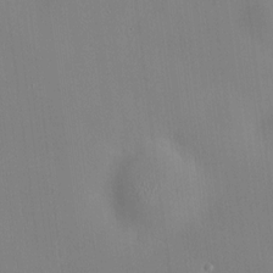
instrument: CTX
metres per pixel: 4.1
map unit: HNhu
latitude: 8.8191
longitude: 10.4062
